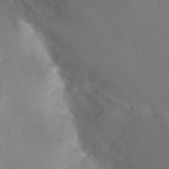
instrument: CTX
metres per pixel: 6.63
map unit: Nhu
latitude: 24.1388
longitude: -63.7639
